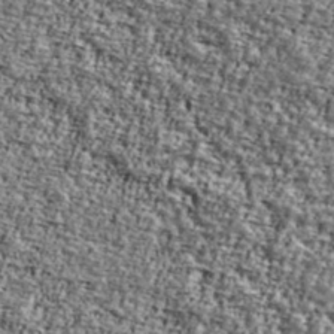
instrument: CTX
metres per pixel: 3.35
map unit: Ave
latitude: 42.0255
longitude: -111.1214
